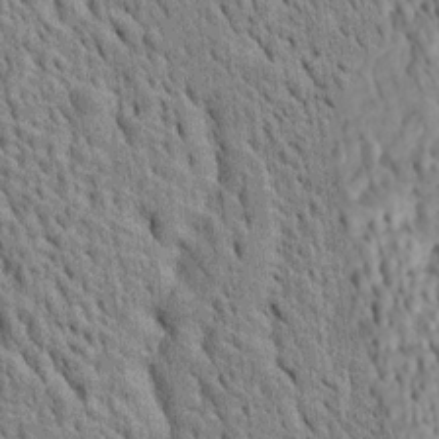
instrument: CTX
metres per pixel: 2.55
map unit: Htu
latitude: -4.6707
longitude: 152.7652
